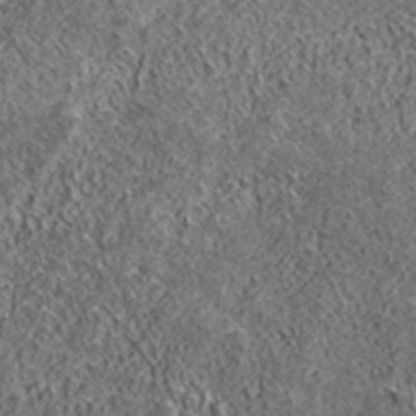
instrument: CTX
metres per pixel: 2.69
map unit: ANa
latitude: 42.8380
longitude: -89.1026
